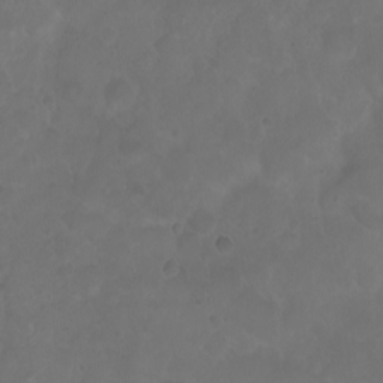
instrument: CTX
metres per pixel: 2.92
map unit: eHh
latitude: 0.8947
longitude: -54.9891
